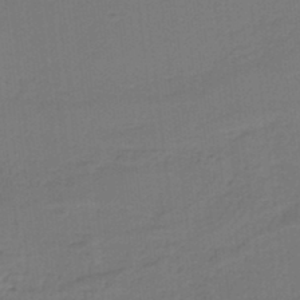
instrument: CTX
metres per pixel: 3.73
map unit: HNb
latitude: -37.5210
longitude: 55.9556
